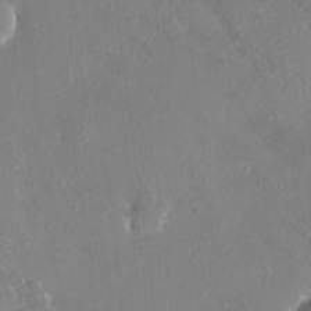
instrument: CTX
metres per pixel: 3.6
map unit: HNhu
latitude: 7.8205
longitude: 4.8030
